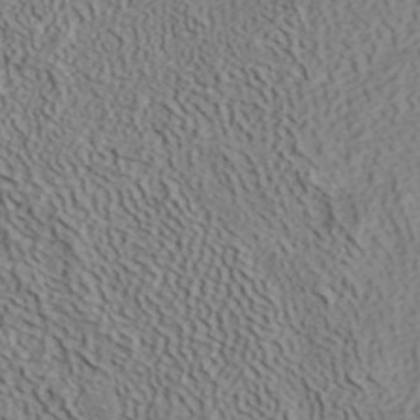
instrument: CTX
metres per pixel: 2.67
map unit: ANa
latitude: 40.5923
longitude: 33.8423
